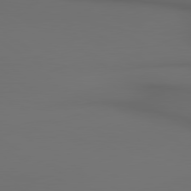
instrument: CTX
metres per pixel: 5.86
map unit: lApd
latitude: 80.4979
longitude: 155.2754
